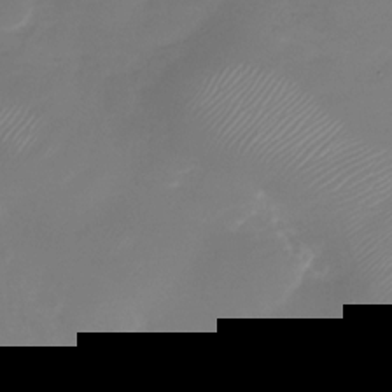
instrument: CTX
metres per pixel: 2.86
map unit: Nhu
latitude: -30.0283
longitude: -71.4237
